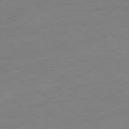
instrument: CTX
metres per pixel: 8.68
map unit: Ap
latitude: -78.6518
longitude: -58.2712
